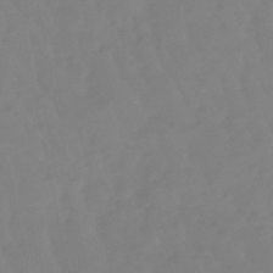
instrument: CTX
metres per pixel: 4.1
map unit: lHb
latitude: -48.8975
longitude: 78.5007
